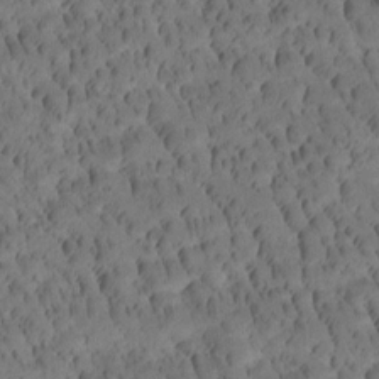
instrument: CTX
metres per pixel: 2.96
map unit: Htu
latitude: -3.2753
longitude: 171.8800
